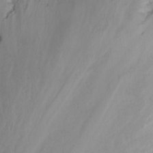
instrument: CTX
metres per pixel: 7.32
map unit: Nhu
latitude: -14.1228
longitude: -52.9892
